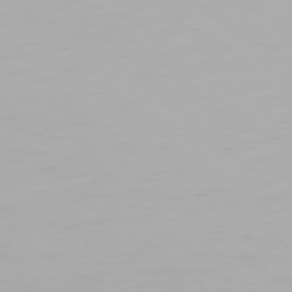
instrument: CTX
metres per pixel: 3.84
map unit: Ap
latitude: -77.6155
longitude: -62.3279
